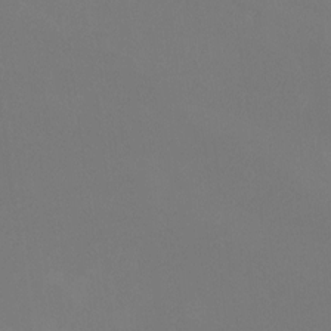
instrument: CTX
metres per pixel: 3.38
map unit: Ht
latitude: -4.0472
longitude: -60.4412
